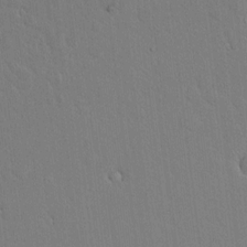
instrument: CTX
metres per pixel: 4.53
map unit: lAvf
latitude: 8.1389
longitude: 168.9730
